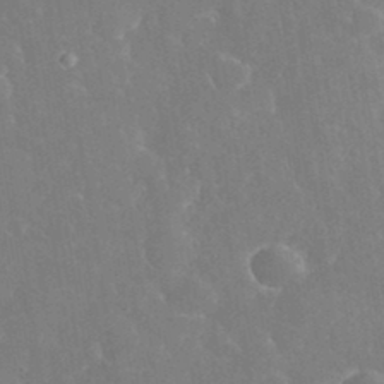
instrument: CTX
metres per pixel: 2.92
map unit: eHh
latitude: 34.2711
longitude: -63.8206
